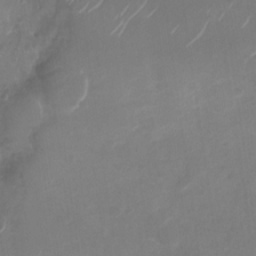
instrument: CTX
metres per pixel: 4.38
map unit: Nhu
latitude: -28.5574
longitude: -70.4223
